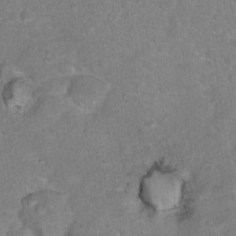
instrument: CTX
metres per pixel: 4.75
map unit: Nhu
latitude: 17.9339
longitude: -31.7828
